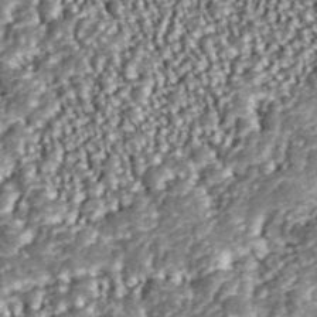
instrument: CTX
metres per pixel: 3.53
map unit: ANa
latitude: 43.9906
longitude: 37.2753
